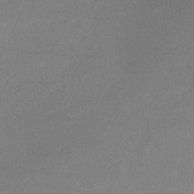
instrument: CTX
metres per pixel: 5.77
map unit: lHb
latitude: -33.1431
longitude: 69.5399
